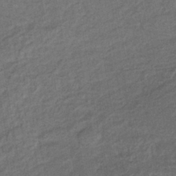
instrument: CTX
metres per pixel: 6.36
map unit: lHb
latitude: -38.3873
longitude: 63.4643
